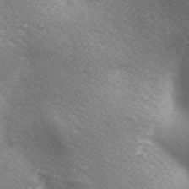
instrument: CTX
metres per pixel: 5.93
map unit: lAa
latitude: -5.9745
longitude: -122.1578
